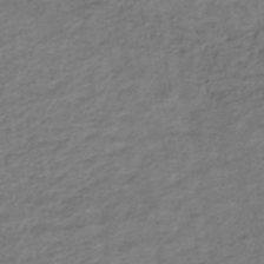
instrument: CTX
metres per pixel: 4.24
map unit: HNhu
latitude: -45.3321
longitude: 102.2362
